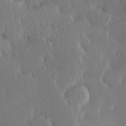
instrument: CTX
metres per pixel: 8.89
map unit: Hve
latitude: 27.1781
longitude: -93.5749
